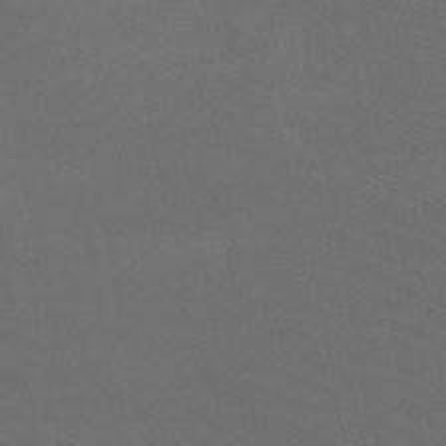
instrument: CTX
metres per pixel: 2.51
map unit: HNb
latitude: -49.6911
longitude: -46.1389
